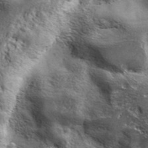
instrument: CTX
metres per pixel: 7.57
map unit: ANa
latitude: 39.4804
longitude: -90.7057
